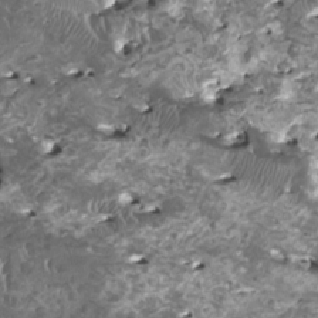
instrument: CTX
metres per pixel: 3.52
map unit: HNhu
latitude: 0.3089
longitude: 5.7288
